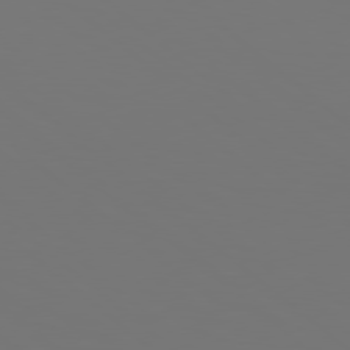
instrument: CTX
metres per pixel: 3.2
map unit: Hpe
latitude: 78.4601
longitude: -174.4790
